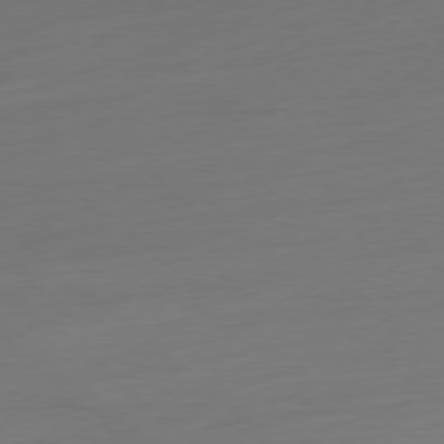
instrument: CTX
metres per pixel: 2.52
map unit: Ap
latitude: -78.0661
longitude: -76.9891
